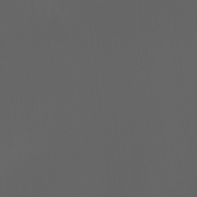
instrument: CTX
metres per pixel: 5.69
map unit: Ht
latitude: -0.6141
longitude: -46.4412
